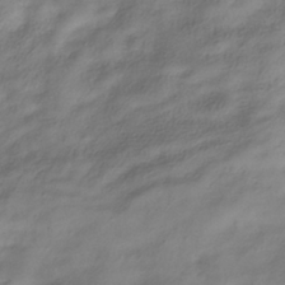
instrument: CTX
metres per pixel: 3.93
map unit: ANa
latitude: -38.9731
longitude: 96.3306
